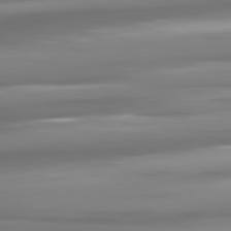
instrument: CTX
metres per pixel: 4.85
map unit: lApd
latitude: 81.1214
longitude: -139.6883
